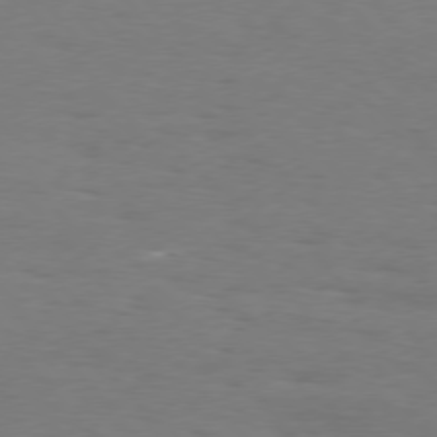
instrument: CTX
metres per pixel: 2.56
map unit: Hpe
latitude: 75.9906
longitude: -140.0444
